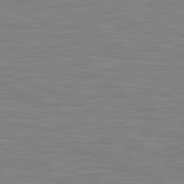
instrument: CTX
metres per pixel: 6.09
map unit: lApd
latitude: 81.3104
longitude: -170.3656
